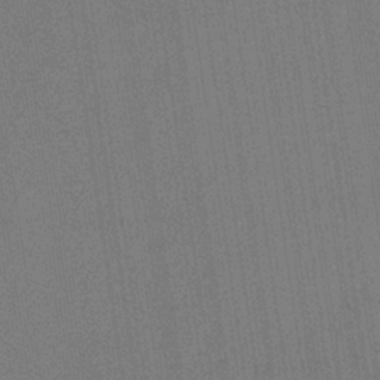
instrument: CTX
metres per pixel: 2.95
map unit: HNb
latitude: -32.0283
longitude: 57.7288
